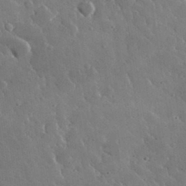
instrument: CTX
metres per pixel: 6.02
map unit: lHvf
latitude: 34.3089
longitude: -87.5182
